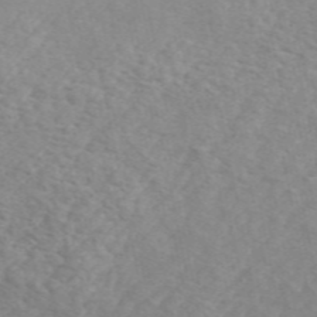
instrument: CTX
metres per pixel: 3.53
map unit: ANa
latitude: 49.6883
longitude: -73.0081
